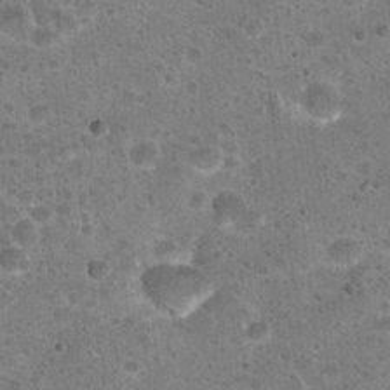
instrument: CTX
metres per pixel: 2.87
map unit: Hto
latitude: 22.8569
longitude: -49.4615
